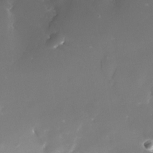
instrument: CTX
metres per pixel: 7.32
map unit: Nhe
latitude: -32.9353
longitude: -116.1011
